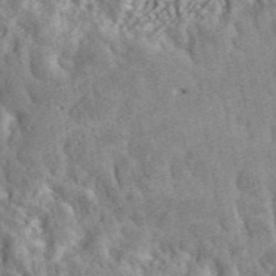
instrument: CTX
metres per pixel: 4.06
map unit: ANa
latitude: 44.4412
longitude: 45.0486
